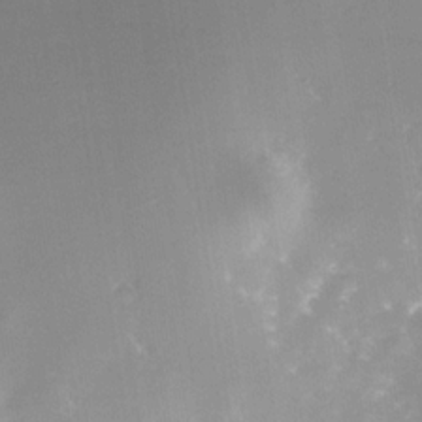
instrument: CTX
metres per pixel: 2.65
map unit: Nhe
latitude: -32.3496
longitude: -116.5924
